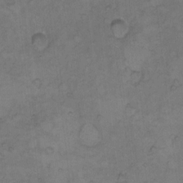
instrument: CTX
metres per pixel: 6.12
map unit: Hto
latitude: 7.4615
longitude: -60.5545
